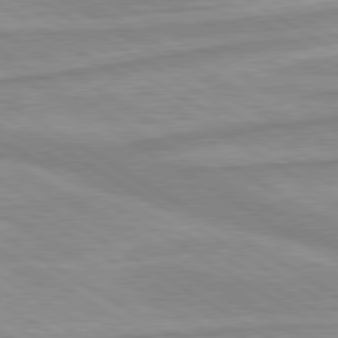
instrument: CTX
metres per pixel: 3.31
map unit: lApd
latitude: 80.1011
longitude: -172.6679
